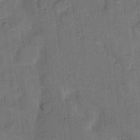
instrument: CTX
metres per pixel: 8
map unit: eHh
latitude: 12.9703
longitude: -65.7827
